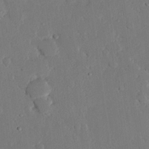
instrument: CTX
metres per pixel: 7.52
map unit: eHh
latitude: 25.5371
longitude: -80.7057
